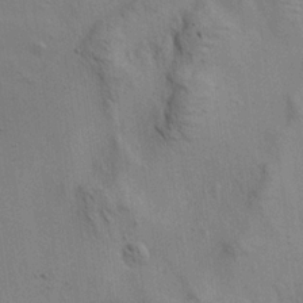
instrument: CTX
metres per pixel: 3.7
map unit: Aa
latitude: 21.8773
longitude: -141.8961
